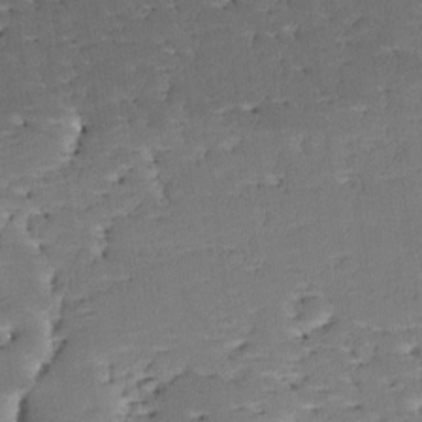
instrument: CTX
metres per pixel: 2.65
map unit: lAa
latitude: -10.9542
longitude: -124.8191
